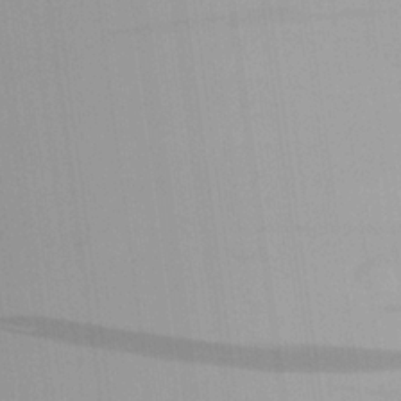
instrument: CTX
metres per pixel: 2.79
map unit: Aa
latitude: 24.1388
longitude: -136.0633
